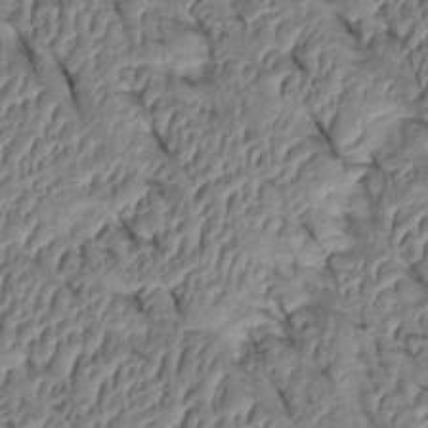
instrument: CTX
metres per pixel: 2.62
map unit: Htu
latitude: 1.3859
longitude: 147.9178
